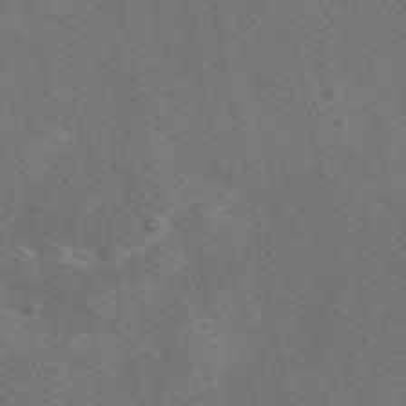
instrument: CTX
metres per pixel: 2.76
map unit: eAb
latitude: 47.1215
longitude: 115.8989
